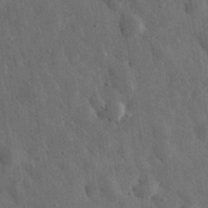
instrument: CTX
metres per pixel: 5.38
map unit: eHh
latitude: 33.1214
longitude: -79.9339
